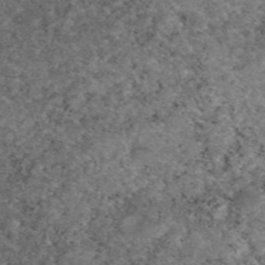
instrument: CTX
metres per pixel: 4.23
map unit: eAb
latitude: 47.0648
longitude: 113.8611
